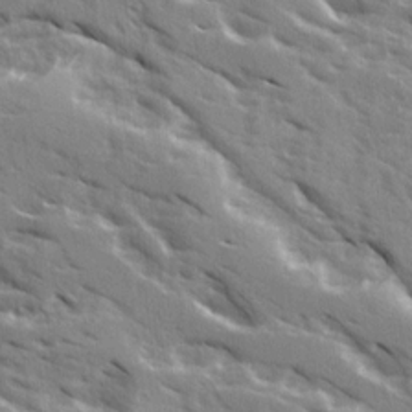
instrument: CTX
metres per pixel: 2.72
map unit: Ave
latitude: 16.1956
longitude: -130.5924
